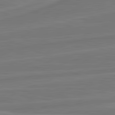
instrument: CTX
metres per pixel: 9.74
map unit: lApd
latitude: 82.1766
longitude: -174.5924
